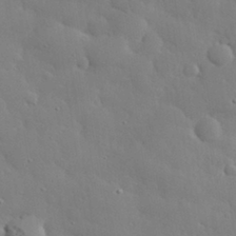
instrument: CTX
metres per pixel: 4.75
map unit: eHh
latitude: 30.6680
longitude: -82.8002
